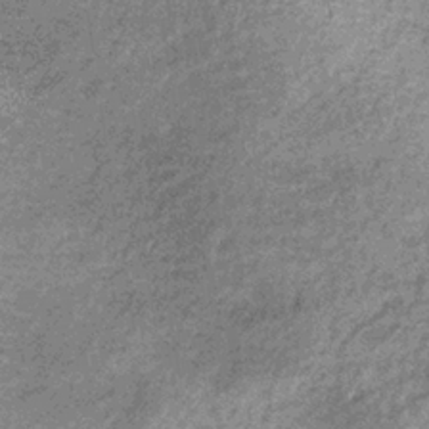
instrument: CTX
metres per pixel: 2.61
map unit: lHb
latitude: -37.0486
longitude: 65.7667
